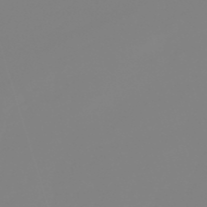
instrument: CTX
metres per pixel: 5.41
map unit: lHb
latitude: -49.5210
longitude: 81.8612
